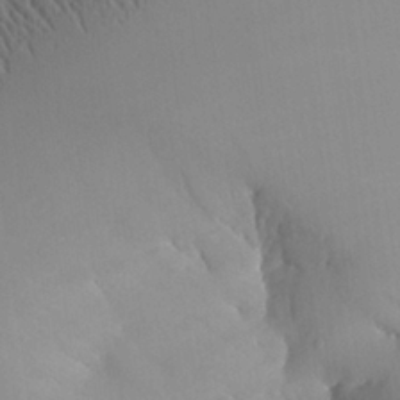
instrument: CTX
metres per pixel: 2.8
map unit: Aa
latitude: 25.9339
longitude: -133.5560
